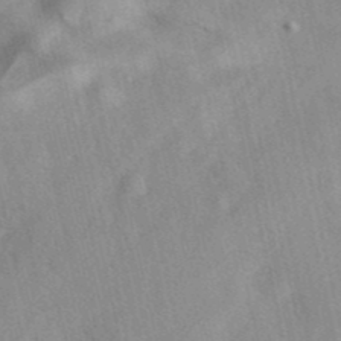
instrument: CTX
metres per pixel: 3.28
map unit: eAb
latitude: 40.2333
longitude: 109.0675
